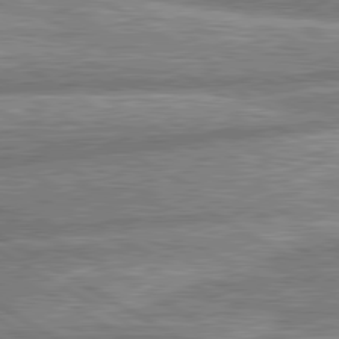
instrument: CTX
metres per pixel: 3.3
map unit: lApd
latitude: 80.7813
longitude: -165.1970
